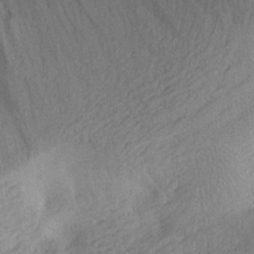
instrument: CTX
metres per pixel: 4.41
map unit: Aa
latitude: 26.0822
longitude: -143.9717
